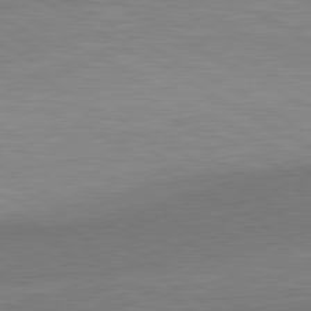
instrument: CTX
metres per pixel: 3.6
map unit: lApd
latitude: 81.0836
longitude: 159.4454
